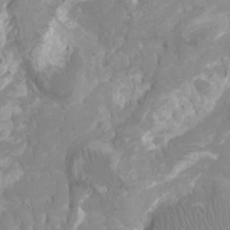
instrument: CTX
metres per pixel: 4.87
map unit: Ht
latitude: -2.4628
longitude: -17.4615
